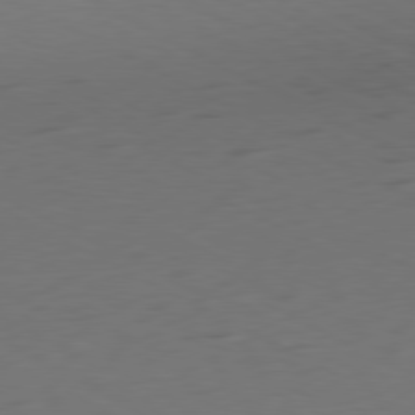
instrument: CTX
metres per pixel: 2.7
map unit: Ap
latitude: -80.8408
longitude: -61.5182
